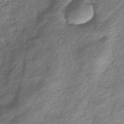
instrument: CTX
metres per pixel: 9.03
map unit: eHb
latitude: -39.7478
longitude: 81.6533
